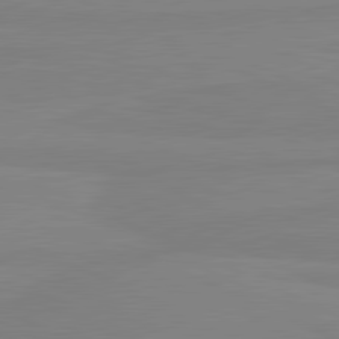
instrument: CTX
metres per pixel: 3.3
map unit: lApd
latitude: 81.2915
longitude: -178.3845
